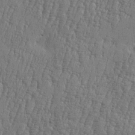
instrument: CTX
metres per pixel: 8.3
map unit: Htu
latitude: -5.8233
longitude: 175.8422
